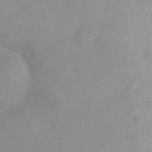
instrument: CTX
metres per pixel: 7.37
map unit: eHh
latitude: 24.3278
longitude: -64.7624
